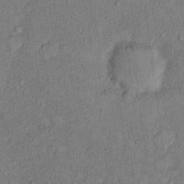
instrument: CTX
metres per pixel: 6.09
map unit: Hto
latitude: 8.2901
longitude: -58.2900
